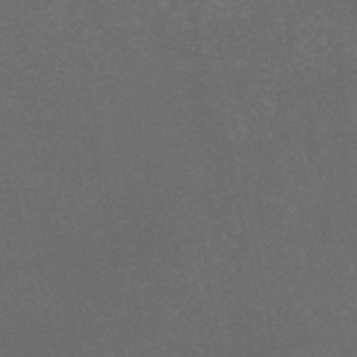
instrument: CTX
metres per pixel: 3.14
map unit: HNb
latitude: -49.2943
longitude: -45.8583
